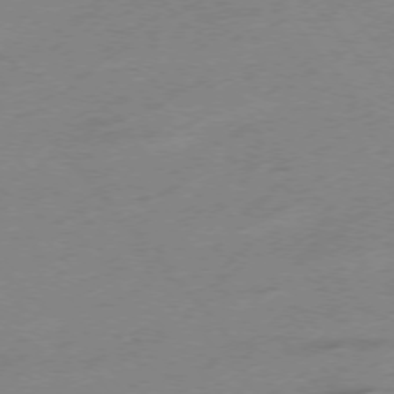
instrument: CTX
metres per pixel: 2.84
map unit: Hpe
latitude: -75.8801
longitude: -11.7072
